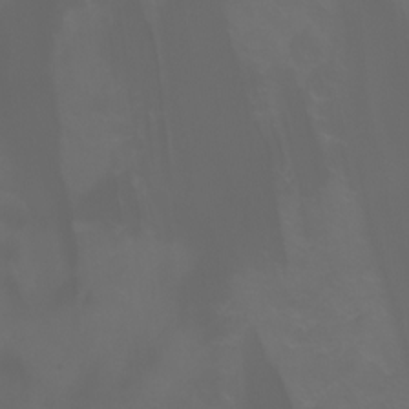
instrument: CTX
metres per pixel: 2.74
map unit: Aa
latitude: -6.6707
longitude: -72.4412
